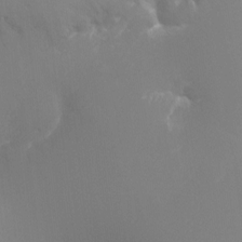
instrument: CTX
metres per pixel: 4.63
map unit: Nhu
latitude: -16.5385
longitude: -48.1011
